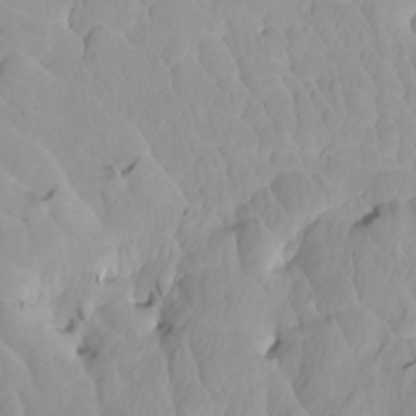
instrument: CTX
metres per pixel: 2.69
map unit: Htu
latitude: -4.9730
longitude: 137.8044
